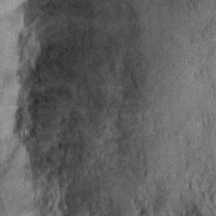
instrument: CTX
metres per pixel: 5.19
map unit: Ht
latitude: 10.4790
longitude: -38.9325
